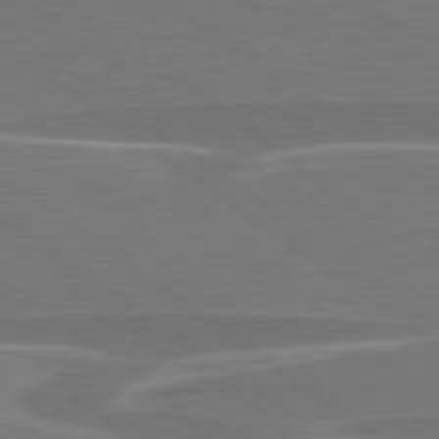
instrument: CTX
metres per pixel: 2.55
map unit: lApd
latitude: 79.1970
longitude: -94.2901
